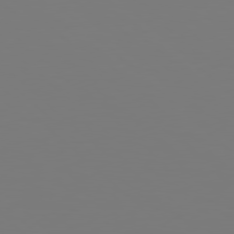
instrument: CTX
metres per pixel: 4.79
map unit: Hpe
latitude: 78.2712
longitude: -162.4601
